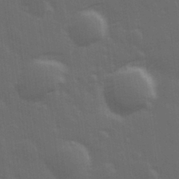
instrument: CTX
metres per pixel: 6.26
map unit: Hve
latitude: 27.2348
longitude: 146.4818
